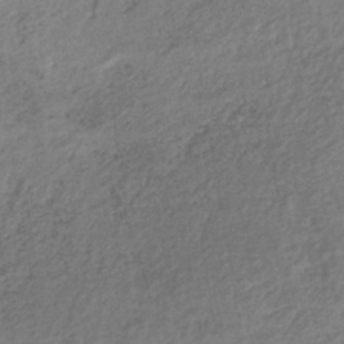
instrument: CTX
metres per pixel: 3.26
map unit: lHb
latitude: -37.7288
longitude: 68.6329
